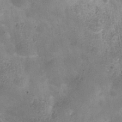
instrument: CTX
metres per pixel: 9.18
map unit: Hve
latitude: -31.5021
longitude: 93.8989
